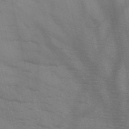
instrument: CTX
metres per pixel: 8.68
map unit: HNb
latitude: -46.8597
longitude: -48.2900
